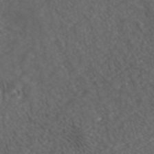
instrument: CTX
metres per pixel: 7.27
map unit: ANa
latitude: 42.3656
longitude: 33.6911
